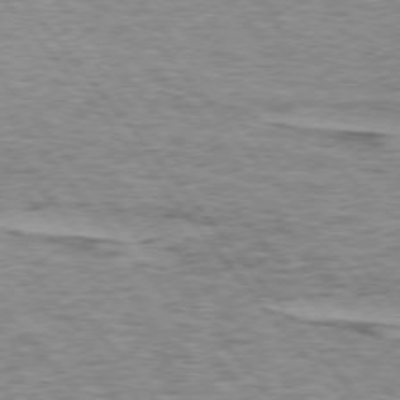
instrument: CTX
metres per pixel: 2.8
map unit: lApd
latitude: 74.6868
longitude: -77.1592
